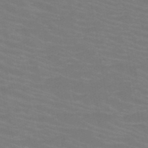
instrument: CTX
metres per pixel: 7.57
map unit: HNb
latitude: -49.7667
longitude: -50.8191
